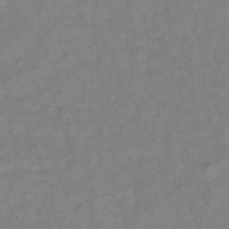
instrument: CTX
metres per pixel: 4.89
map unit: lHb
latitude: -34.9353
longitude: 72.3306
